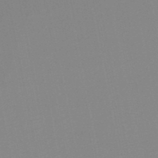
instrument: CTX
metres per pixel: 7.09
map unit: lHb
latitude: -49.6722
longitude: 70.2929
